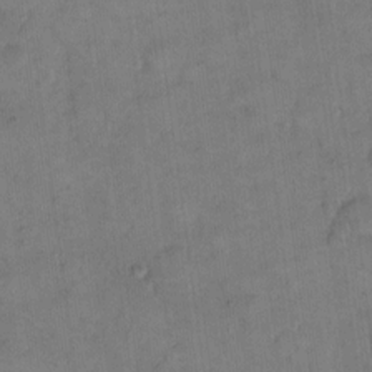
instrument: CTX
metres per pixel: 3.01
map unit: eHh
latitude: 14.3090
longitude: -66.3278
